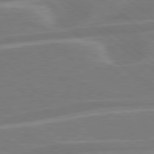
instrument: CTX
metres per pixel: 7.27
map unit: Hpe
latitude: 78.5168
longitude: -126.9892
